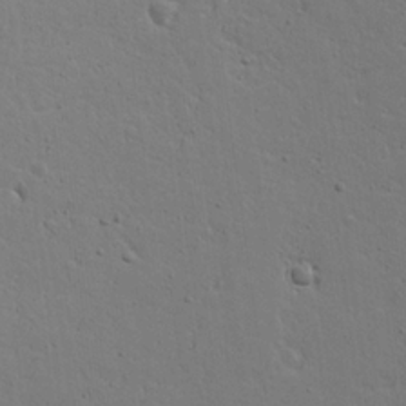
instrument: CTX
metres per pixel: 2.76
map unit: Aa
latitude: 18.1766
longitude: -126.1011
